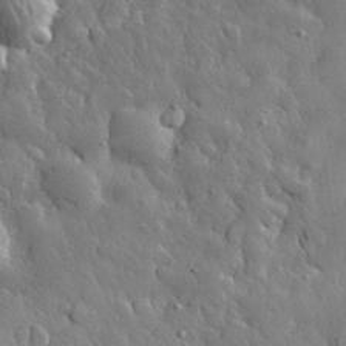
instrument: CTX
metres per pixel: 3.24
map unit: eHh
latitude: 30.1956
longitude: -78.4412
